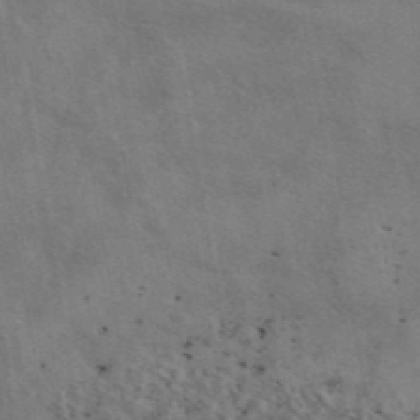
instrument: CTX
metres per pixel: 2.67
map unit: eAb
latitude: 42.8569
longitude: 109.9178
